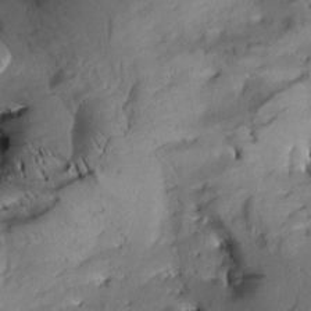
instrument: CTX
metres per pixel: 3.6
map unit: Aa
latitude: 8.7813
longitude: -142.5924
